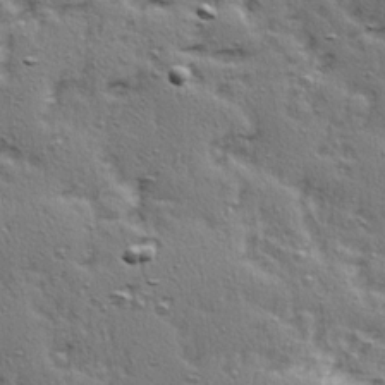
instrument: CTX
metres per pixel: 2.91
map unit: Ave
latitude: 15.7450
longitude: -104.5735
